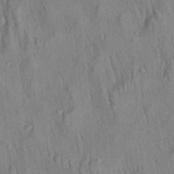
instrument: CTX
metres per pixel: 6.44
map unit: Aa
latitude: 29.4993
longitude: -138.6490
